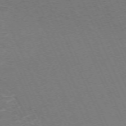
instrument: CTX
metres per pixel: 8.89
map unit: Hpe
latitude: -71.4643
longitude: 12.3306
